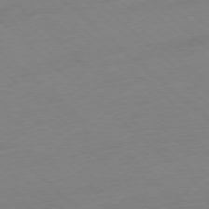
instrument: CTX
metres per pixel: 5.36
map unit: Ap
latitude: -77.8422
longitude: -97.1214
